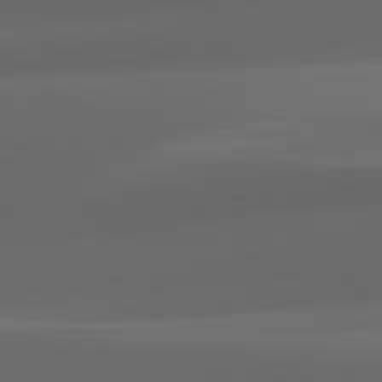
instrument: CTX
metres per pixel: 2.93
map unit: lApd
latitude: 82.1577
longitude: 143.8800
